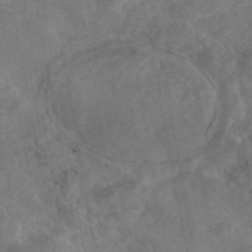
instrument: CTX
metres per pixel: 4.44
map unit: eAb
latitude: 46.9703
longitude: 127.7477
